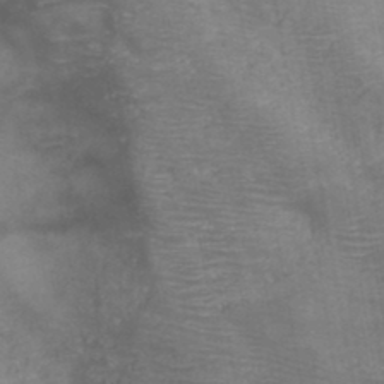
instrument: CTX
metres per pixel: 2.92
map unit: HNb
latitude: -45.8611
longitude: -46.8380
